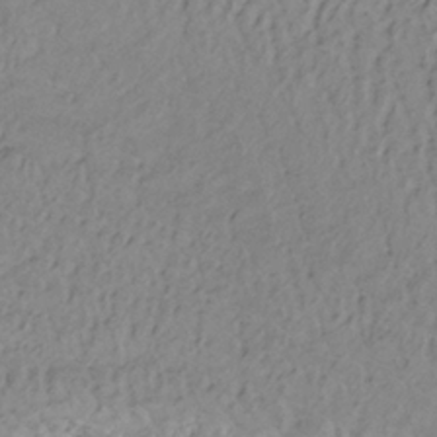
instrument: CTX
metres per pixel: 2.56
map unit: eHb
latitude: -33.7856
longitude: 67.9178
